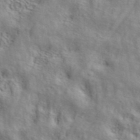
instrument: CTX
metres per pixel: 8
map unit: ANa
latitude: 39.4048
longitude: 28.5952
